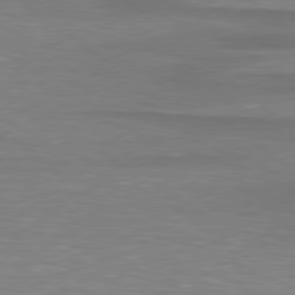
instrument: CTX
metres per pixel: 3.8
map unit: lApd
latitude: 79.1214
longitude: -88.5546
